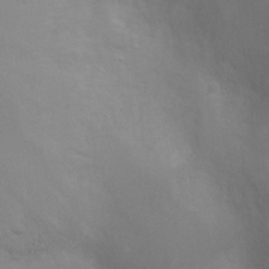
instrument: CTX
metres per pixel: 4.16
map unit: Ht
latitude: -3.5588
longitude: -18.0822
